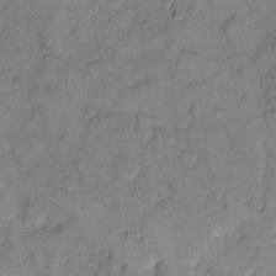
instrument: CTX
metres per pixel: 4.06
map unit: eHh
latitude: 10.5924
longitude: -64.4790
